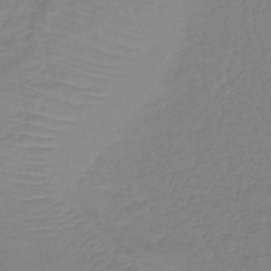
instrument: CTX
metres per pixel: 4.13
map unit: lHb
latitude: -42.2928
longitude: 60.4062
